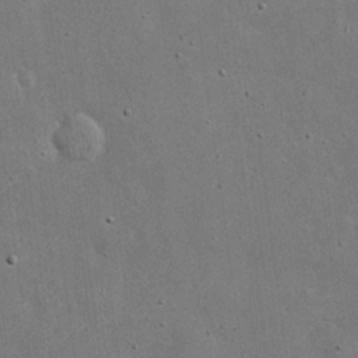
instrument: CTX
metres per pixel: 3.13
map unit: eHh
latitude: 20.2145
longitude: -71.8016
